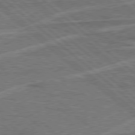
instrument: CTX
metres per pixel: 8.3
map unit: Hpe
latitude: 78.1767
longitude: -158.0633
